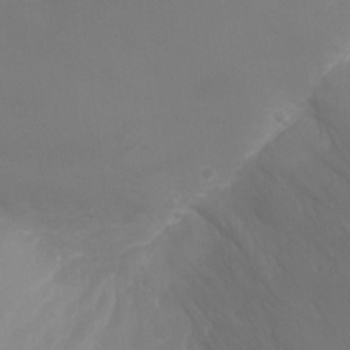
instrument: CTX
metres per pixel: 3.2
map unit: Ht
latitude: -2.4628
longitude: -19.2159
